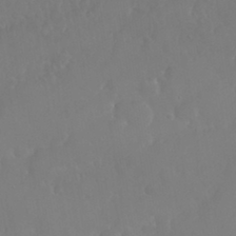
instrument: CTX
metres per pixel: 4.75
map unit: Nhu
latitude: 24.9891
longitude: -62.4034
